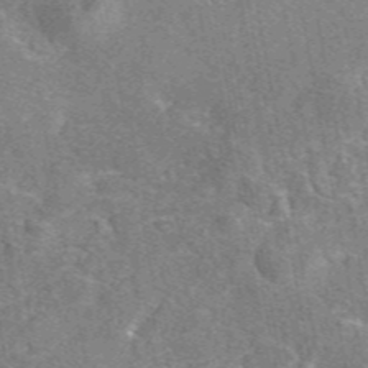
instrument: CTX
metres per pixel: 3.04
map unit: eAb
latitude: 47.1215
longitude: 103.4454
